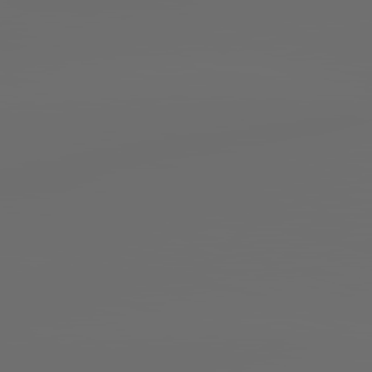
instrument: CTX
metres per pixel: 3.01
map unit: lApd
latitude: 83.6882
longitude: -128.5546
